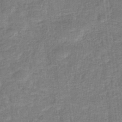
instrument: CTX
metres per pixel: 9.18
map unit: eHb
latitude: -35.8422
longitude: 79.4454
